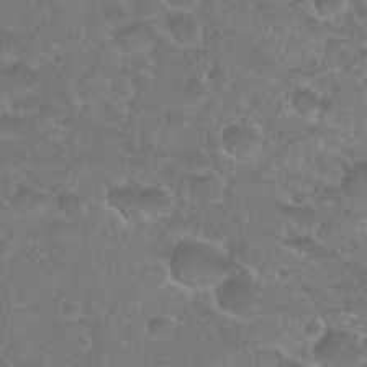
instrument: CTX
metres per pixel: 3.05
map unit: Nhu
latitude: 27.0648
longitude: -52.5546
